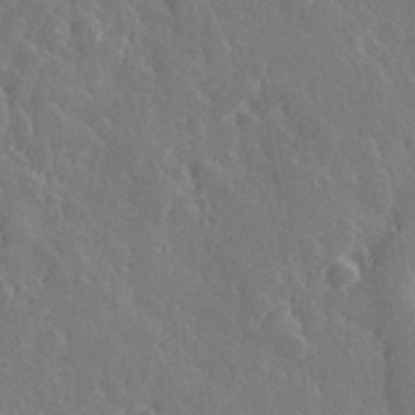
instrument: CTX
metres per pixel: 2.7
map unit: Hve
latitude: 27.7072
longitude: 145.7478
